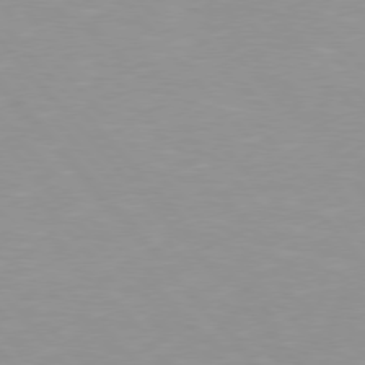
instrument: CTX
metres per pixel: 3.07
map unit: Hpe
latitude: 76.2144
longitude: -155.1970
